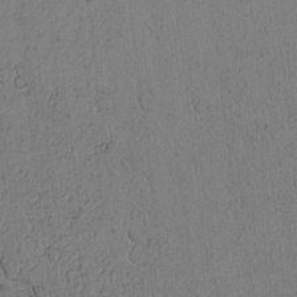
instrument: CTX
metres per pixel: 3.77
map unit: Htu
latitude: -3.1431
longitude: 167.6722
